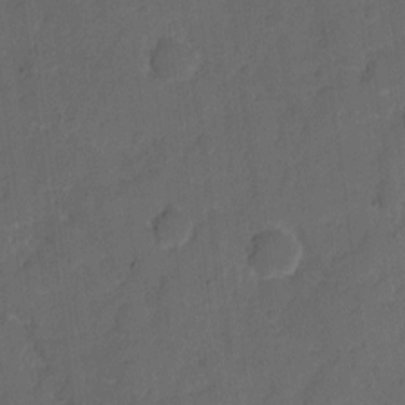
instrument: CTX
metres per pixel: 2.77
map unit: eHh
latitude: 5.6694
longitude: -65.4615
